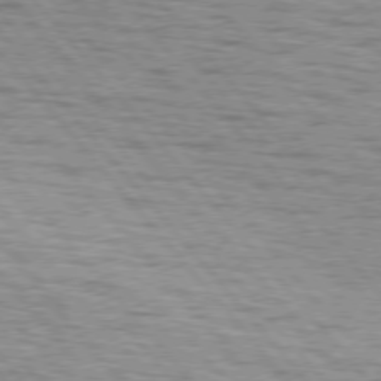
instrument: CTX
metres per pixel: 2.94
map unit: lApd
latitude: 75.5371
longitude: -82.5923
